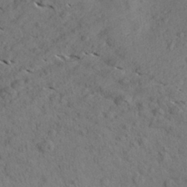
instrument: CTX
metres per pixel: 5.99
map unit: Aa
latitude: 26.8569
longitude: -142.9325
